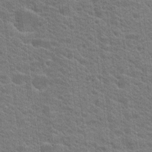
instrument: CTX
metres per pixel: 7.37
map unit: Hto
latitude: 19.7071
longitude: -37.7450
